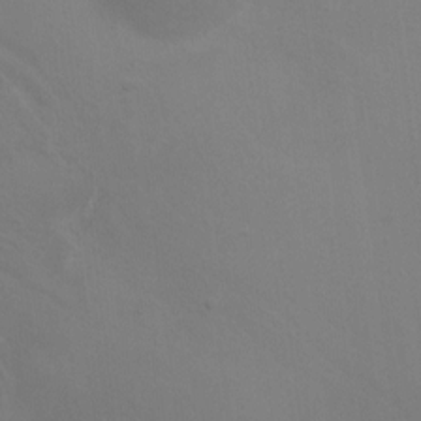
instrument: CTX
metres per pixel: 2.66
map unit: HNhu
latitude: 8.2334
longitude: -3.9906
